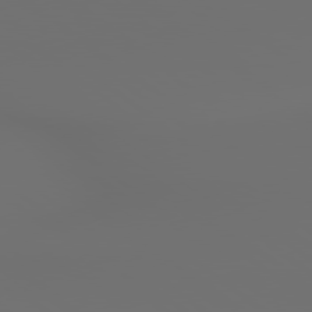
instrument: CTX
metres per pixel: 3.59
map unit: lApd
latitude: 79.2348
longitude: 177.1809
